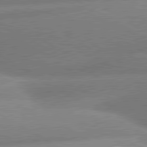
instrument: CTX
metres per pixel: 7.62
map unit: lApd
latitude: 80.7246
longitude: -162.6869
